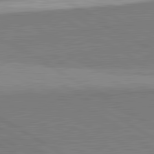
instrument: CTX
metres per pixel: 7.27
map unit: lApd
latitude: 81.9717
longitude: 139.6344
